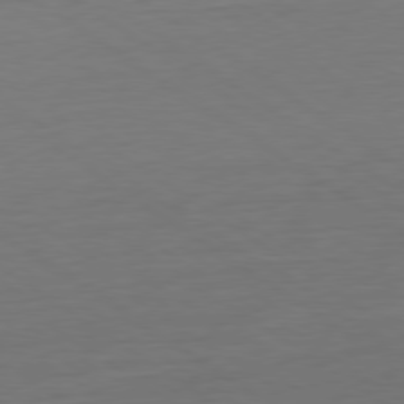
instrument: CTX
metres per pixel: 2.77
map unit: Ap
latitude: -79.8611
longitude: -59.5560
